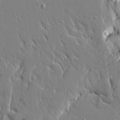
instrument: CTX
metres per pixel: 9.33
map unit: Ave
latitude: 16.6679
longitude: -140.9891
